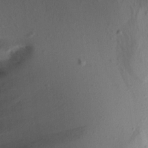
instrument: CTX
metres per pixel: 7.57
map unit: Aa
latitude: 13.3104
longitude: -143.4238
